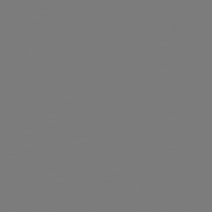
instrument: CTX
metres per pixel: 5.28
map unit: Hpe
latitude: 78.6302
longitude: 174.1794
